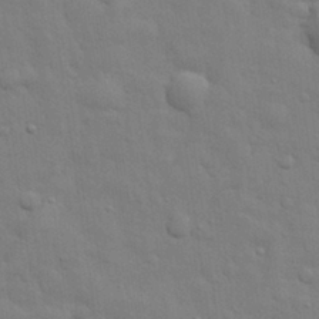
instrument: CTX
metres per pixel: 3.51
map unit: eHh
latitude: 29.3293
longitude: -75.5560
